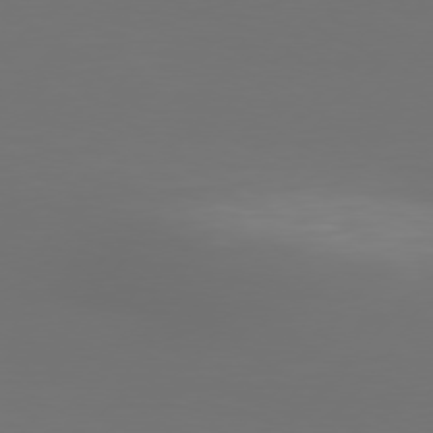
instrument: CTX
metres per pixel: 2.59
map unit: Hpe
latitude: 75.8017
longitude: -129.0458
